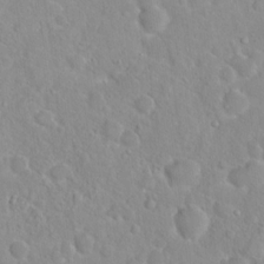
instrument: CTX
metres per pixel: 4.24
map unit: Hto
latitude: 16.1767
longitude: -39.2348
